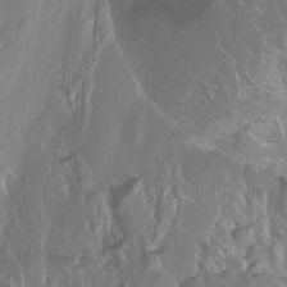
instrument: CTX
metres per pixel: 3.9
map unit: Nhu
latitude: -10.4629
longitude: -68.2522
